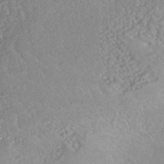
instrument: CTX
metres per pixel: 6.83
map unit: HNhu
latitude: -47.2187
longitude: 97.2376
